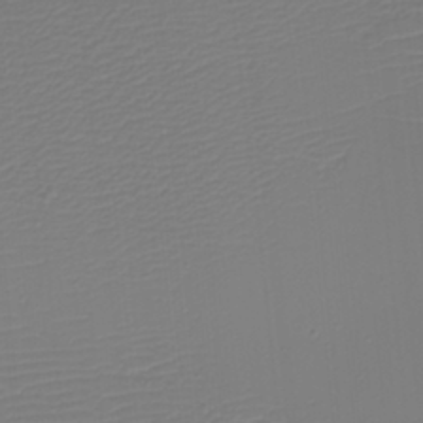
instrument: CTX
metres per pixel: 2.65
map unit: eHh
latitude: -5.5966
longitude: -84.5924
